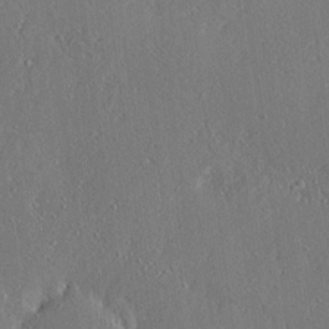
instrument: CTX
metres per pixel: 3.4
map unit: Ave
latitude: 18.1955
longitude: -139.8394
